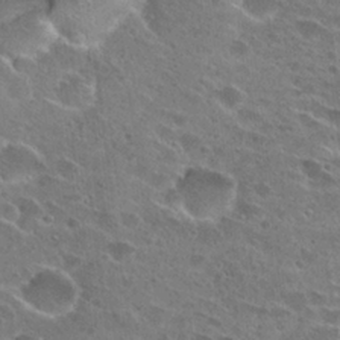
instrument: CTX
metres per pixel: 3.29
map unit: Hto
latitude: 26.4790
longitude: -45.9339
